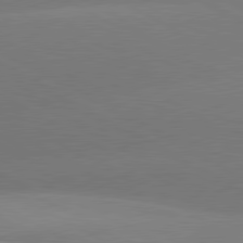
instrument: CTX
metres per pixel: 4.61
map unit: lApd
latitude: 80.4601
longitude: -150.5356
